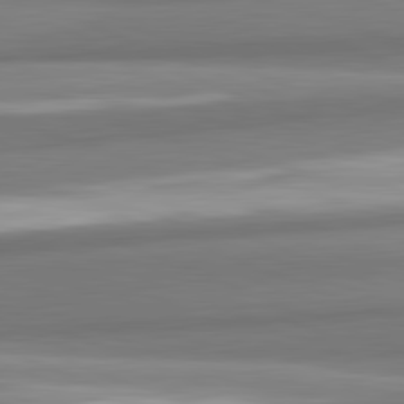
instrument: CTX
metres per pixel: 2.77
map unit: lApd
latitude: 82.3089
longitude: 178.2928
